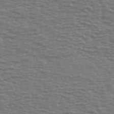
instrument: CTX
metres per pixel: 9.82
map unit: Ave
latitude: 38.7624
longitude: -113.8583
